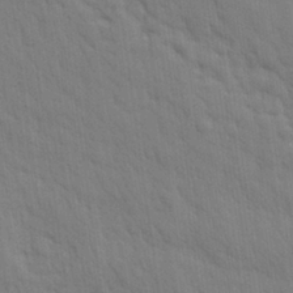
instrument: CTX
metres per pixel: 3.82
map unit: eHh
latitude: 28.9136
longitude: -76.4790
